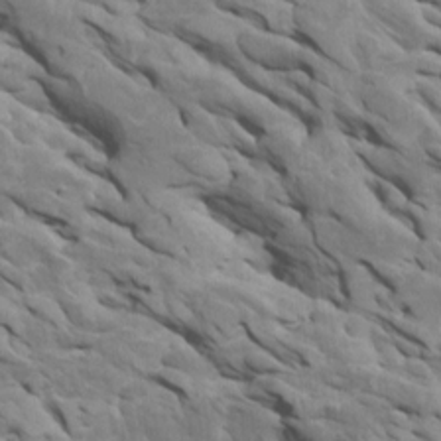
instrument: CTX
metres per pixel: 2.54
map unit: Htu
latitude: 1.4048
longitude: 145.4832
